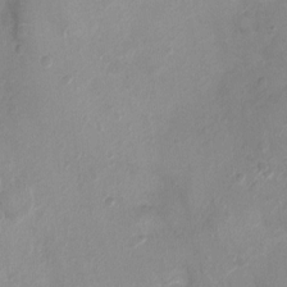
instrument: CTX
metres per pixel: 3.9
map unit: Ht
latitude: -4.0850
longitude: -19.1592
